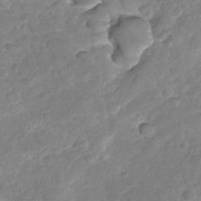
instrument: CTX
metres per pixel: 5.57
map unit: Nhu
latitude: -30.4629
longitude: -59.9906
